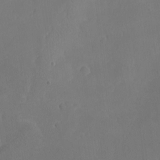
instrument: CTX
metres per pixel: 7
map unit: eHh
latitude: -7.8044
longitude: -69.2159
